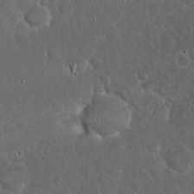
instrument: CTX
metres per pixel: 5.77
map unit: eHh
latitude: 22.0255
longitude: -58.7435
